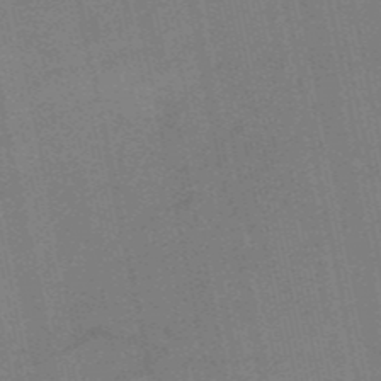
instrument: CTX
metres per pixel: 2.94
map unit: HNb
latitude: -52.9163
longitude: -46.7058
